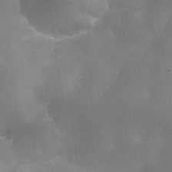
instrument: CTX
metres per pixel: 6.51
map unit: Nhu
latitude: 27.9528
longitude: -55.8205
